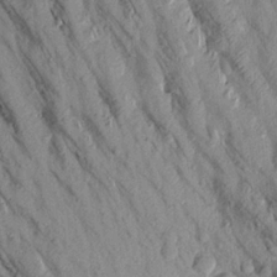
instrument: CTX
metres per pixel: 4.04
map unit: Aa
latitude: 17.0836
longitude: -147.1970
